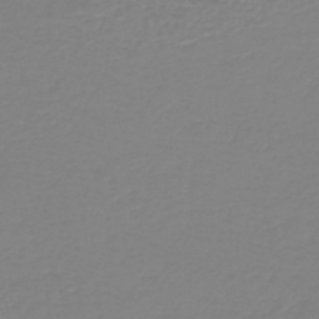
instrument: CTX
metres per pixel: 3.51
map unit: HNb
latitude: -45.2565
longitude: 54.1039
